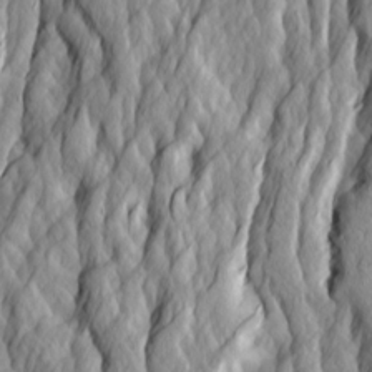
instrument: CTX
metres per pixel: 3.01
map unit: Ave
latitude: 14.7058
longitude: -135.2915
